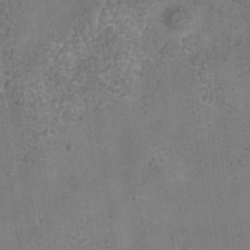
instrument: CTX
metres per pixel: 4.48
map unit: Hve
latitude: -34.7841
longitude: 89.7855
